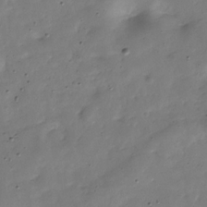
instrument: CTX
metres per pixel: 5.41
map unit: Hve
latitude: -30.5196
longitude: 90.3118
